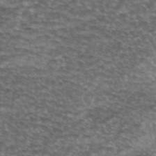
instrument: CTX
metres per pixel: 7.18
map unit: eAb
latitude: 45.3292
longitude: 103.8611
